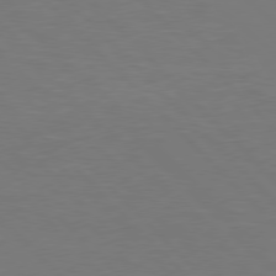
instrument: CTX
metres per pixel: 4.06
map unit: Hpe
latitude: 77.8961
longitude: -163.6505
